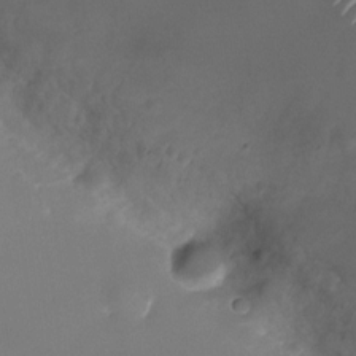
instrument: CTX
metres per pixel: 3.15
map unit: Nhu
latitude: -26.5384
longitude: -73.0270
